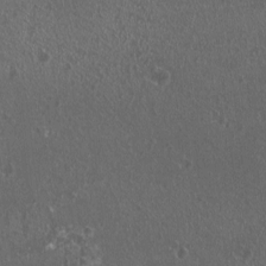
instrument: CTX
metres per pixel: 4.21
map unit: HNhu
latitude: 0.4601
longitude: 0.9542
